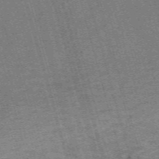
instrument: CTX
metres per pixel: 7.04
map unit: Nve
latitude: -59.6910
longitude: 64.0850
